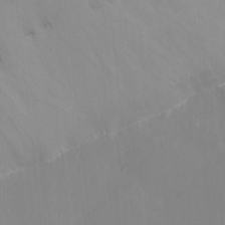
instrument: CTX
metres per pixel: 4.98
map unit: Nhu
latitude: -8.9919
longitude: -52.1767
